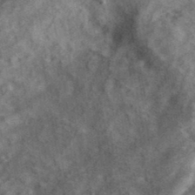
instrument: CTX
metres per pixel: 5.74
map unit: eHh
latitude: 37.2159
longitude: -79.9717
